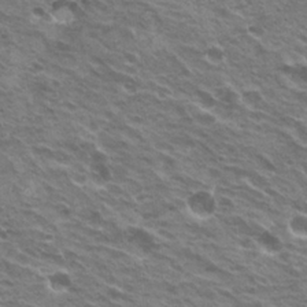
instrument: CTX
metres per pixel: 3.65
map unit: Hto
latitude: 21.9150
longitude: -31.4616
